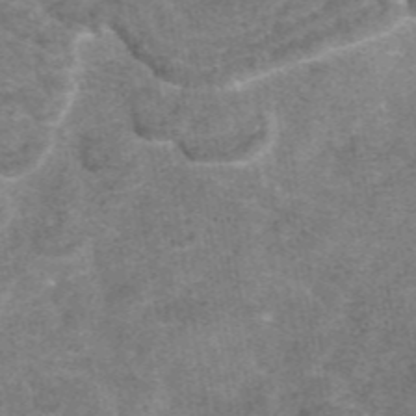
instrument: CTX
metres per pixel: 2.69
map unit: eAb
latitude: 46.8569
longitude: 102.8597
